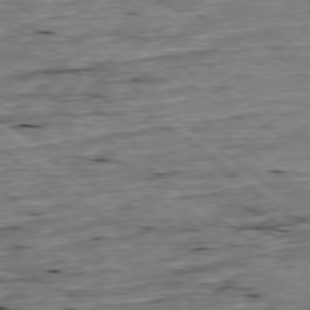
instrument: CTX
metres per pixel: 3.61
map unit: Ap
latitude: -78.7652
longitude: -87.4993
